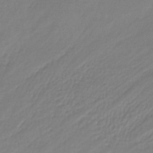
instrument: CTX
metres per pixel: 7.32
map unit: HNhu
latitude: -45.5399
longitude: 98.1039
